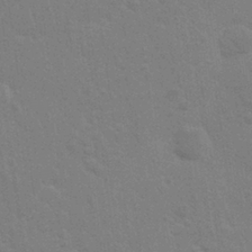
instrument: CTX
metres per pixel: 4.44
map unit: Nhu
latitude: 28.1955
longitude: -64.1578
